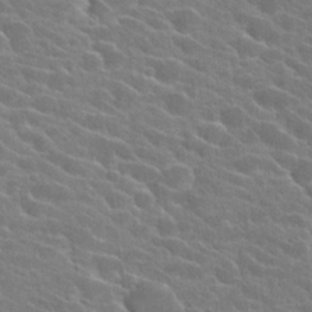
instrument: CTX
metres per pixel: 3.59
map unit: Hto
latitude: 24.8569
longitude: -40.8569
